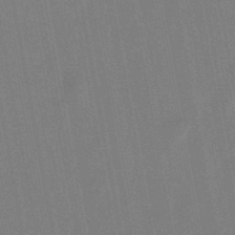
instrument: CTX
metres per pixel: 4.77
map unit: lHb
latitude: -48.9731
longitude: 73.4454
